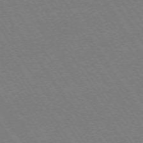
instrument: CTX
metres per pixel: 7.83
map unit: Ap
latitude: -74.2740
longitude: -78.4601
